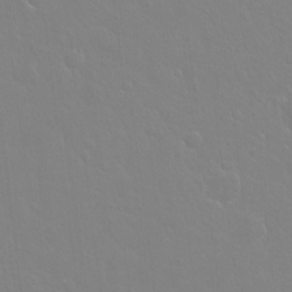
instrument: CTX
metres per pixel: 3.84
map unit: Hto
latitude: -3.9367
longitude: -35.2348
